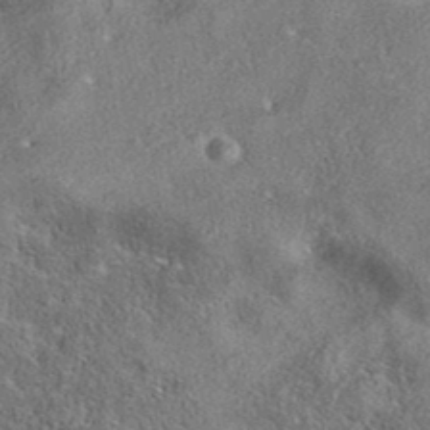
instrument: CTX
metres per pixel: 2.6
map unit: eAb
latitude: 37.1214
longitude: 112.9542
